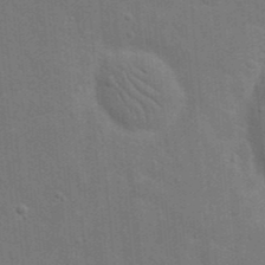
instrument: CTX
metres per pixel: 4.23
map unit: eHh
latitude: 19.9339
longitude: -63.9150
